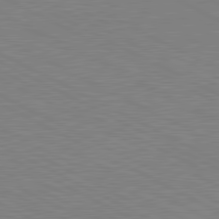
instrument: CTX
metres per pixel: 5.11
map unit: lApd
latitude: 81.0080
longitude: 150.7085
